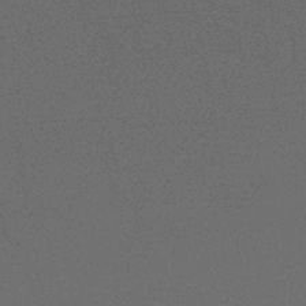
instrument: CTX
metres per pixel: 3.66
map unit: HNhu
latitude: -45.5399
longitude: 99.5210
